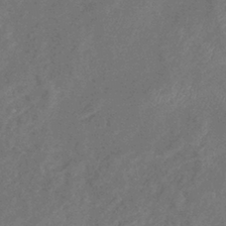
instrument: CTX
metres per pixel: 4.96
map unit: eHb
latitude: -39.5588
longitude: 77.3321
